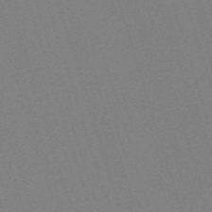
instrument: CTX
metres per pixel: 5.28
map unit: eHh
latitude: -62.4251
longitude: 50.3684
